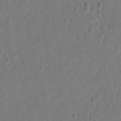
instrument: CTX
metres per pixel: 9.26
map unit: Hto
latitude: -6.8597
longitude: -35.6694
